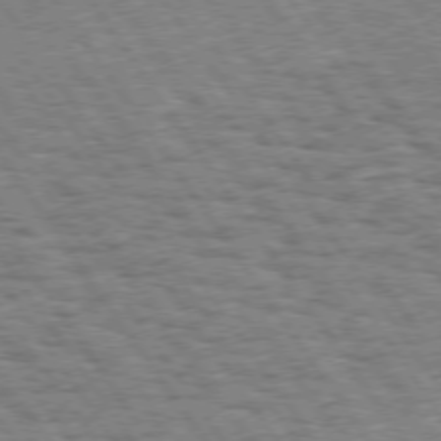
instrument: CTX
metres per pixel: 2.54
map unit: Hpe
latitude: 73.8017
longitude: -139.0836
